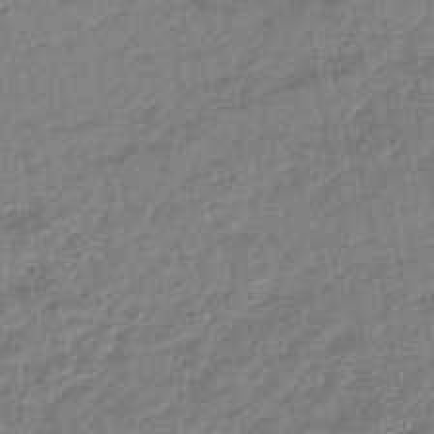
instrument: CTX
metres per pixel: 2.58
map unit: lHb
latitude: -44.5007
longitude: 74.0850
